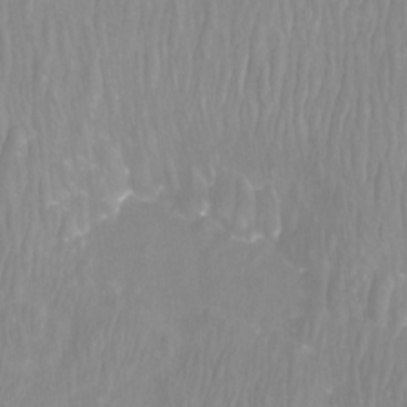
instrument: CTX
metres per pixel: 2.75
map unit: Htu
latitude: -9.4643
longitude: -75.1592
